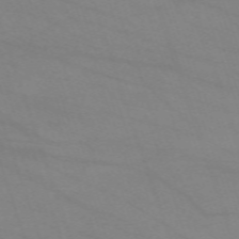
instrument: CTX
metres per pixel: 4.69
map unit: eHh
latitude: -64.2740
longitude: 52.9163
